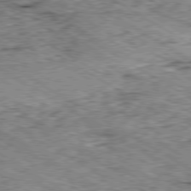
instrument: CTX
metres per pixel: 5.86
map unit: Ap
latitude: -80.2362
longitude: -49.0081
